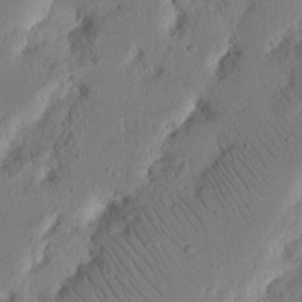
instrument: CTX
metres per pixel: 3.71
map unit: Nhu
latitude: 16.5924
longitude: -75.3482
